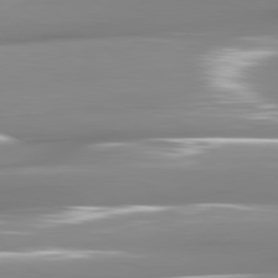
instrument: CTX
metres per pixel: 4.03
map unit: lApd
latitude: 81.4048
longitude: -140.0255
